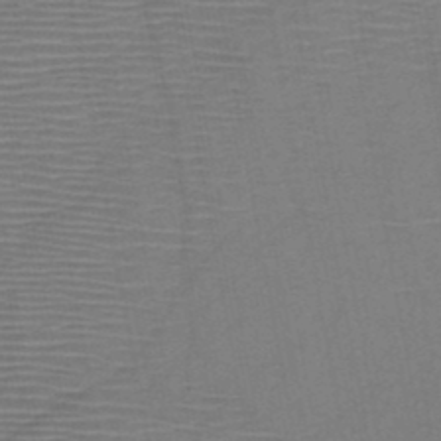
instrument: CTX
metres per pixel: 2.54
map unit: HNb
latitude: -46.6896
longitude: -40.4978
